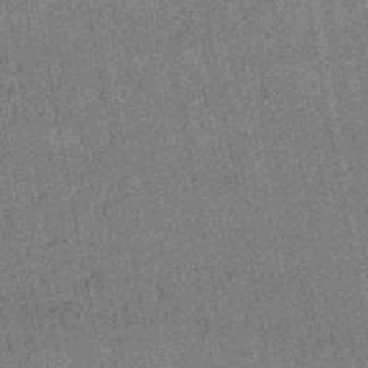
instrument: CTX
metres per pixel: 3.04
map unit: lHb
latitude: -45.9178
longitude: 68.4629
